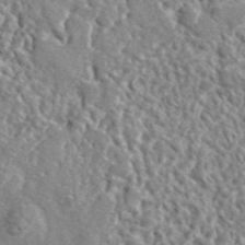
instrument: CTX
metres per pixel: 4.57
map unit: lHvf
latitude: 42.3278
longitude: -89.8017
